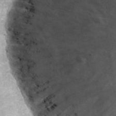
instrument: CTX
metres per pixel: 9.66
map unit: Hto
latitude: 37.7261
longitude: -46.3468
